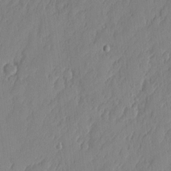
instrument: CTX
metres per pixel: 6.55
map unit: eHh
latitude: 4.6301
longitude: -76.2900
